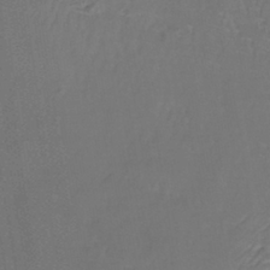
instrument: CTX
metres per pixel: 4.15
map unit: lHb
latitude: -38.1417
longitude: 60.9920
